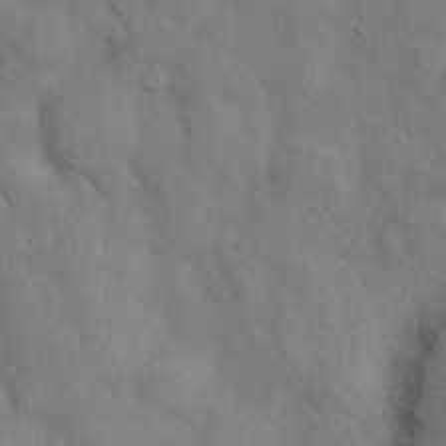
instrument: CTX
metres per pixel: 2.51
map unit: Htu
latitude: -6.1417
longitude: 160.3495
